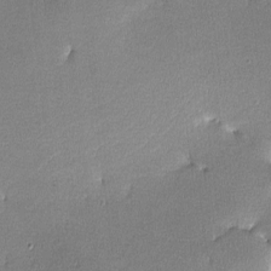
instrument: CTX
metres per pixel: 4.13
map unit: lHvf
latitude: -11.5021
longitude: -102.3845
